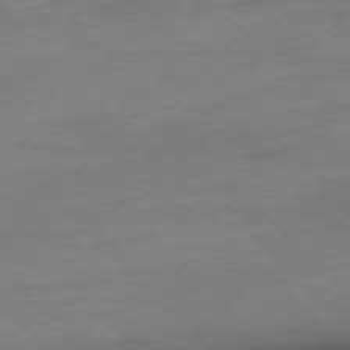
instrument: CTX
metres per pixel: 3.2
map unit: Hpe
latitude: -77.3132
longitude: -14.5924
